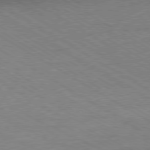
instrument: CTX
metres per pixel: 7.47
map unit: Ap
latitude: -80.3307
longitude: -81.8961
